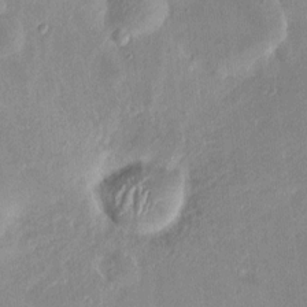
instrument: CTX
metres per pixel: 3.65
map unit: HNhu
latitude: 6.1011
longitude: 7.8422
